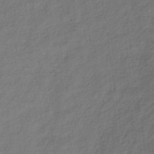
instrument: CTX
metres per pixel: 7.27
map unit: lHb
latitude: -35.5588
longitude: 70.1228
